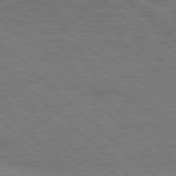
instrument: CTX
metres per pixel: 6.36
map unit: Hpe
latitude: 78.0822
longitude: -155.2348
